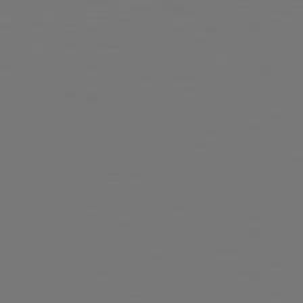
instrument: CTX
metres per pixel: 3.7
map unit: Hpe
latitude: 78.8002
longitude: -138.6113
